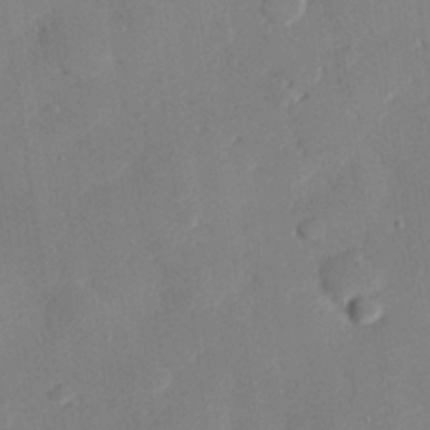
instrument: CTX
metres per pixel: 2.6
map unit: eHh
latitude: 27.4615
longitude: -81.1592
